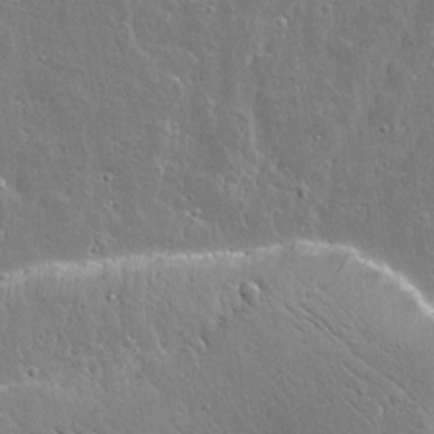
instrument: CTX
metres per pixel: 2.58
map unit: lAvf
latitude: 14.5546
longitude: -127.9717
